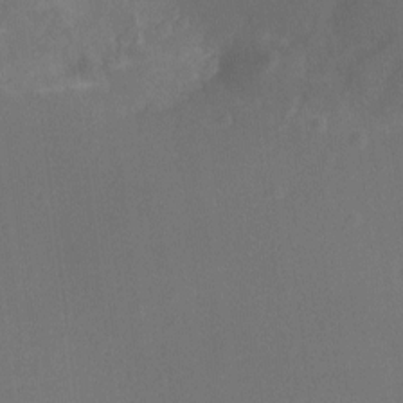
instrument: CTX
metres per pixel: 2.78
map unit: Ht
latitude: -11.9367
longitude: -23.7261
